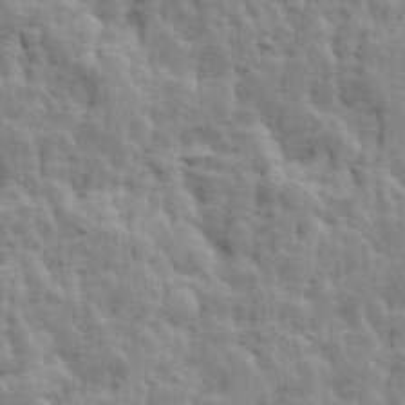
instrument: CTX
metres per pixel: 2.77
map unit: Ave
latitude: 14.1956
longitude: -134.5545
